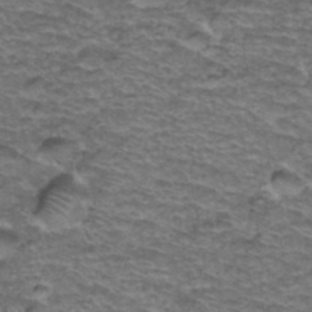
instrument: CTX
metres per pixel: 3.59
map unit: Hto
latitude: 38.0822
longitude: -43.6316
